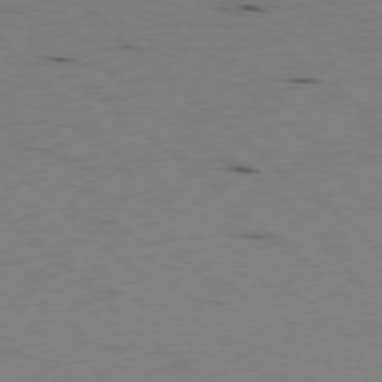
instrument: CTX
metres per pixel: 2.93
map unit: Ap
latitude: -78.1605
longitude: -74.6491
